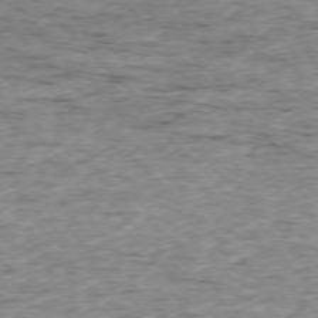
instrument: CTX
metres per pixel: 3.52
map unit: Ap
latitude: -76.8030
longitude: -86.8191
